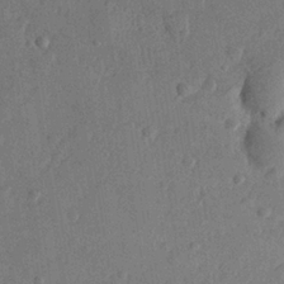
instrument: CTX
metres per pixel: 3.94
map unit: lHvf
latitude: 22.2900
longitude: 144.3117
